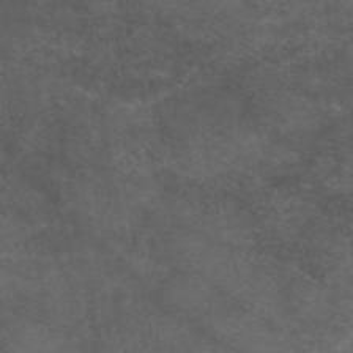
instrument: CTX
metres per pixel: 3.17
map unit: eAb
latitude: 46.9514
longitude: 115.2565
